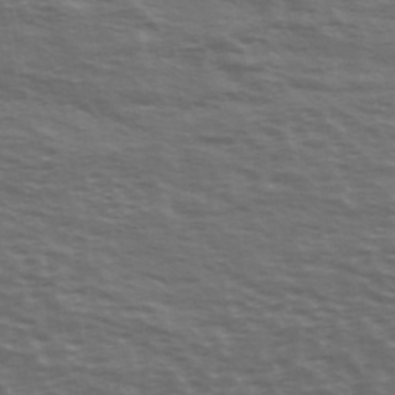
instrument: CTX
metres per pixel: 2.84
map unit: Ave
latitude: 39.6505
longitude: -113.8016
